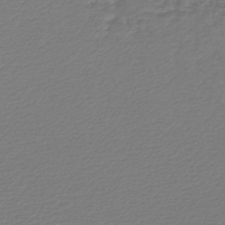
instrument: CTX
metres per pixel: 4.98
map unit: lHb
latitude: -45.8611
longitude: 68.6329
